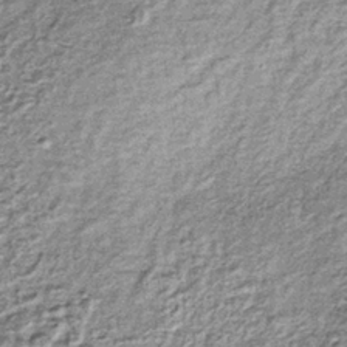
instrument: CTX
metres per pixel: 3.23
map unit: lHb
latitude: -36.8408
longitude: 65.2565
